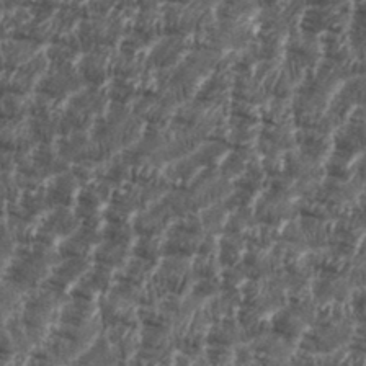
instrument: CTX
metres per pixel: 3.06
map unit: eHh
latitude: 36.0633
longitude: -137.0081
